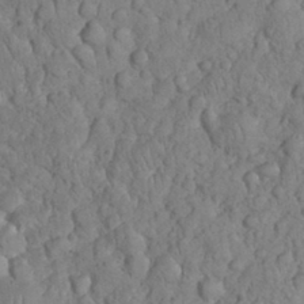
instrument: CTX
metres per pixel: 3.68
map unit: eHh
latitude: 33.3860
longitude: -64.9136
